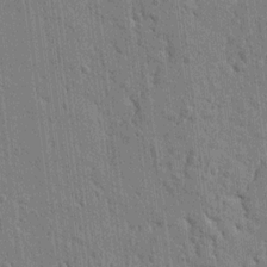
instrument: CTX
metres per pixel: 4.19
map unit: Ht
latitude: 11.0081
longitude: -77.2348
